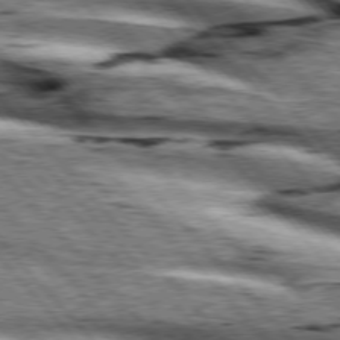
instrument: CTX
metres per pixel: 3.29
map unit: lApd
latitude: 76.1011
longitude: -82.8569
